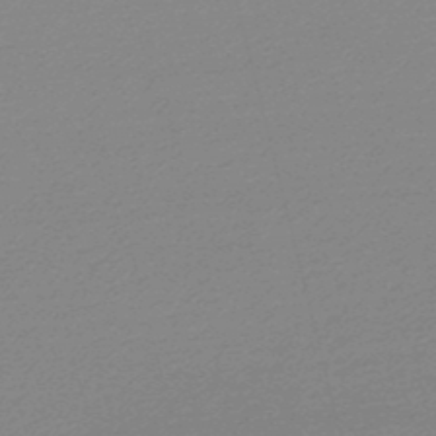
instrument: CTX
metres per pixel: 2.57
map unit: lHb
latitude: -47.3887
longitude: 67.7478
